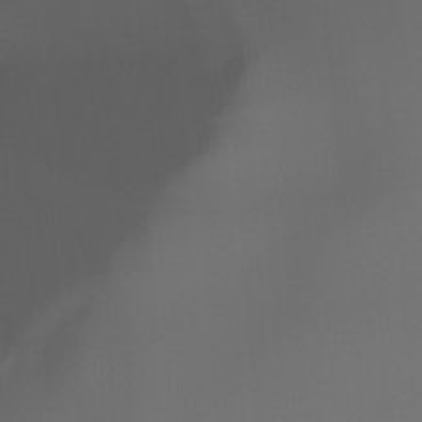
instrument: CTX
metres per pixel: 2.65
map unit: Ht
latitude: -15.1243
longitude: -51.3859
